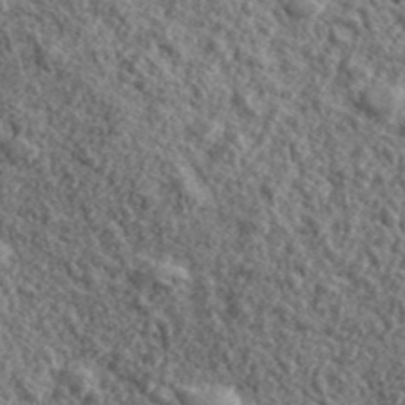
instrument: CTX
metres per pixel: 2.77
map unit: eHh
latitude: 42.3845
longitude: -90.1956
